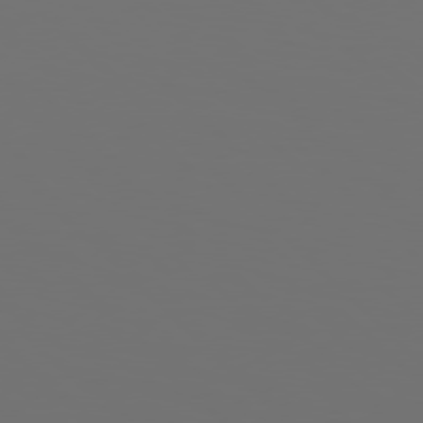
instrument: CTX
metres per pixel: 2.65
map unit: Hpe
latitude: 77.0458
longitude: -164.7624
